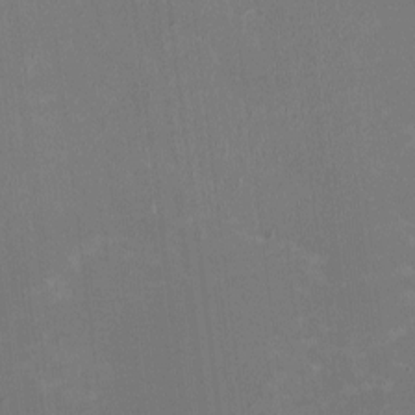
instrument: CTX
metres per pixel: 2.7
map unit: HNhu
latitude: -2.3684
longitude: -6.9892
